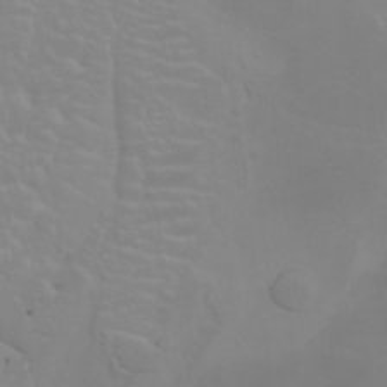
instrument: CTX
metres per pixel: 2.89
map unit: HNhu
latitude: 6.5546
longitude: 14.0661
